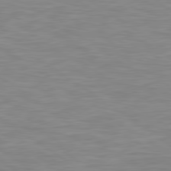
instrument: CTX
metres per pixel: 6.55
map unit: Hpe
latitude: 79.4994
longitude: -127.7072
